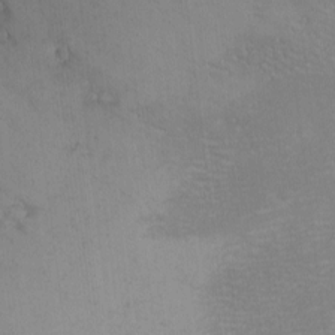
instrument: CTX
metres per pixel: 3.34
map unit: eHh
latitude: -2.0849
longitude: -80.0255
